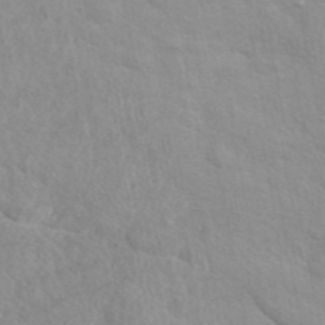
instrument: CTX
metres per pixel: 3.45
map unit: eAb
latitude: 44.5546
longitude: 108.5952
